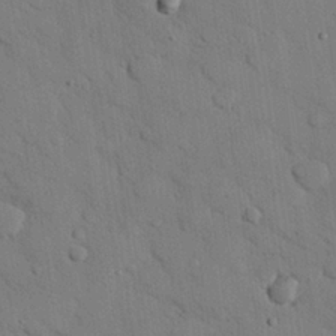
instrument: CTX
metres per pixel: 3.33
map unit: eHh
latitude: 25.9906
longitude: -77.7071
